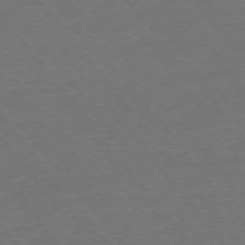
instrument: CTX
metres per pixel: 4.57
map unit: Ap
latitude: -74.9164
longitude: -78.7058
